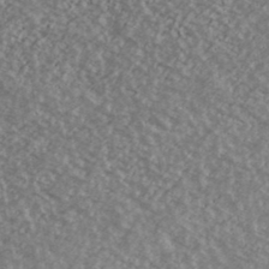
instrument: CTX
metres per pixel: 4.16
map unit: Ave
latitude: 39.3859
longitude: -110.1200
